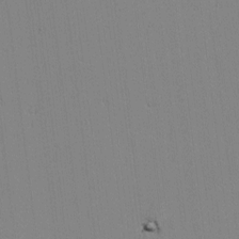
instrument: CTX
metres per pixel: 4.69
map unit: lAvf
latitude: -1.2376
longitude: -105.9150
